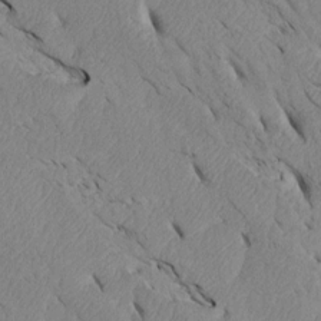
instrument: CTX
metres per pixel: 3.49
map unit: Htu
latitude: 3.5560
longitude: 153.0864
